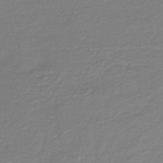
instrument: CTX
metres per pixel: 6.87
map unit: lHb
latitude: -42.5384
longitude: 72.1606
